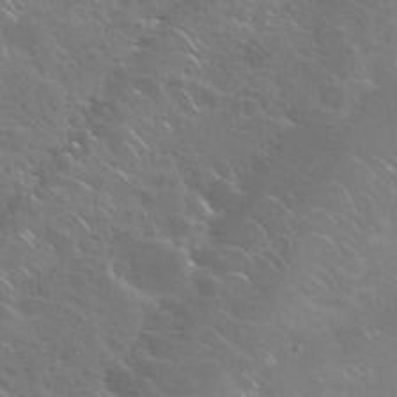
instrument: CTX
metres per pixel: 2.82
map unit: Nhu
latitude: 28.9513
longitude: -60.3656
